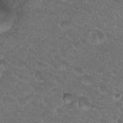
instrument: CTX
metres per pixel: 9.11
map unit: Hto
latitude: 19.6316
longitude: -34.1200
